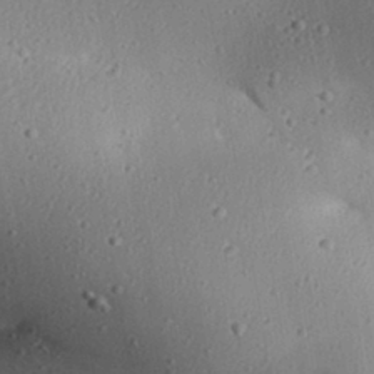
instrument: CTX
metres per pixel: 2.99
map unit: Aa
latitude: 31.2726
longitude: -134.1389
